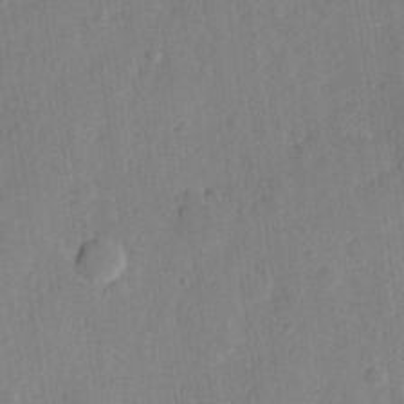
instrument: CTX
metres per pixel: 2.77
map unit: Hve
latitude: 25.1781
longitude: 149.0109
